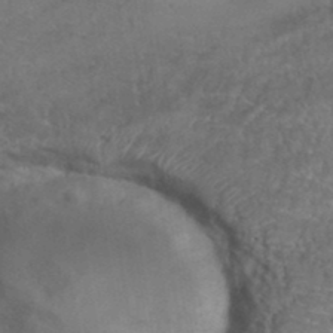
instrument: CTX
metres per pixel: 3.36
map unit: Hto
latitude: 38.0255
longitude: -42.2712
